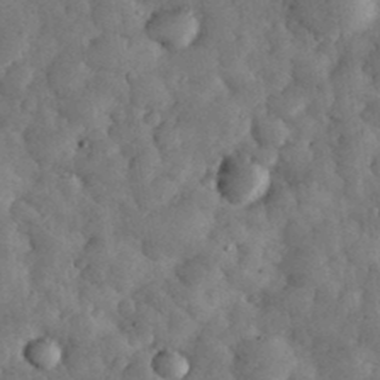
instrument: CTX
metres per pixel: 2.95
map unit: eHh
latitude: 34.1200
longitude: -68.6113
